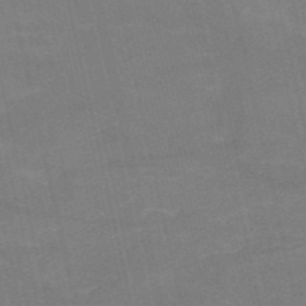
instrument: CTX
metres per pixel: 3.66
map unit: HNb
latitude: -53.5021
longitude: -47.0081
